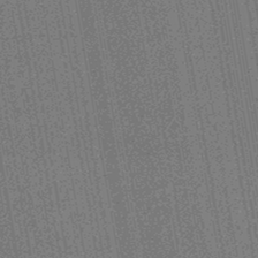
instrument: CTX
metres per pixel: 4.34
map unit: lHb
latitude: -44.8975
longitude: 65.4266
